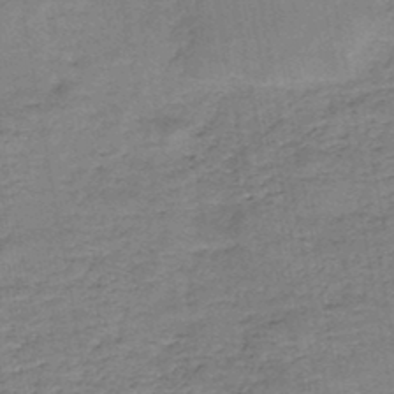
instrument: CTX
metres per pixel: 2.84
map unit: HNb
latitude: -45.9745
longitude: -37.3671
